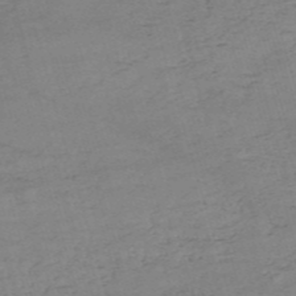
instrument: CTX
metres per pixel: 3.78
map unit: HNb
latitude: -54.0283
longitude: -37.1781
